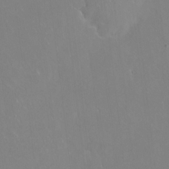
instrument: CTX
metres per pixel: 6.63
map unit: Hto
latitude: -13.6533
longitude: -41.7260
